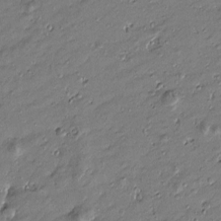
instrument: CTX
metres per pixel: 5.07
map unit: Htu
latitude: -6.9163
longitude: 177.1620
